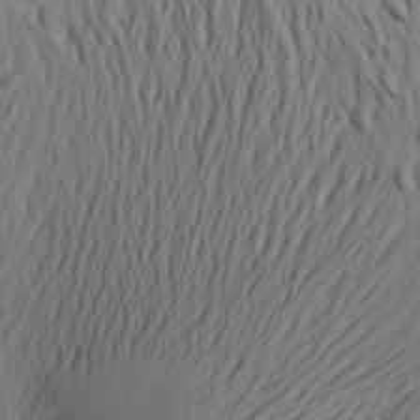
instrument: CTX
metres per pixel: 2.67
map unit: Aa
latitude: 22.2522
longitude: -148.7057
